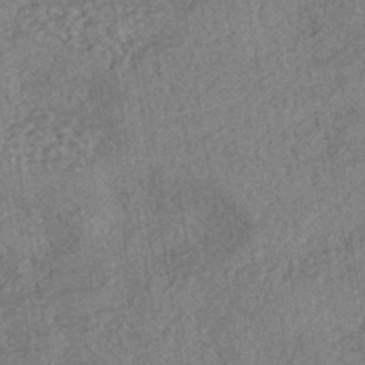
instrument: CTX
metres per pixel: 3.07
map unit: eHh
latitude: -42.5384
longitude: 117.8044
